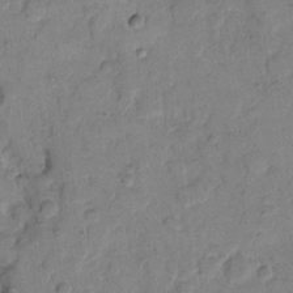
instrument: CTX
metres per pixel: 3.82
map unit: eHh
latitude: 11.6316
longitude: -65.1214
